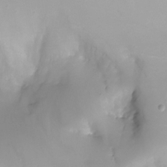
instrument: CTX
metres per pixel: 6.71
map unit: Nhu
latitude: -28.3684
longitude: -59.5938
